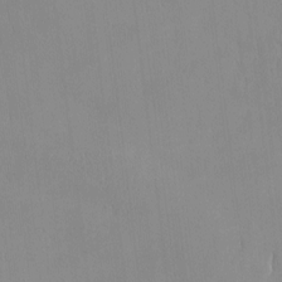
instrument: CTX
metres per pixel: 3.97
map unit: HNhu
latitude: -4.7841
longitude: 15.1431
